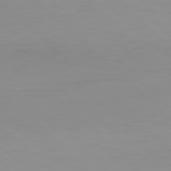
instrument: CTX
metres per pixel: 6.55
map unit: Hpe
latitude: 78.2523
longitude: -168.1389
